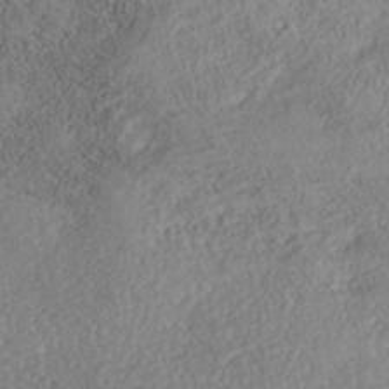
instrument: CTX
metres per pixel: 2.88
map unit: Nhe
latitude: -40.9542
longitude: -110.8191
